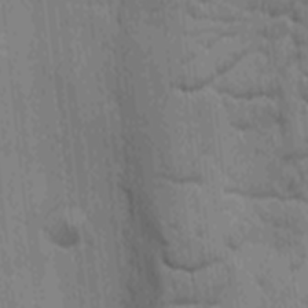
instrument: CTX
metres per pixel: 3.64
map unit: Ave
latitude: -9.7100
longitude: -123.0081
